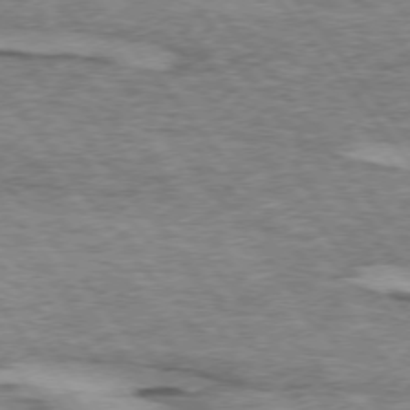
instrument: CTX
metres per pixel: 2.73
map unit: lApd
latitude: 74.1200
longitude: -76.7057
